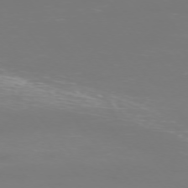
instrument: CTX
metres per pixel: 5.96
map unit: Ap
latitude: -74.8597
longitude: -76.9702
